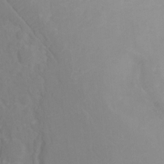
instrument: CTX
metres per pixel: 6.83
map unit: Ht
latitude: 2.5923
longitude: -34.4790
